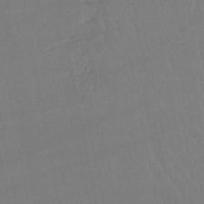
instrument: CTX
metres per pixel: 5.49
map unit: lHb
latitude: -46.2361
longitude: 77.4454
